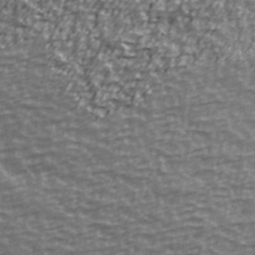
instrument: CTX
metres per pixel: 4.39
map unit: Ave
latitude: 40.8380
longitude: -114.2522
